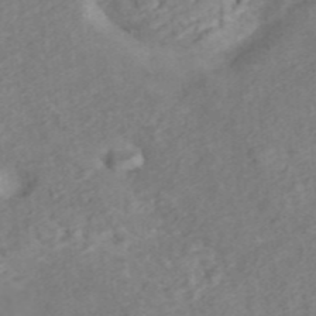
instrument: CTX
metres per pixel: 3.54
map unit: ANa
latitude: 45.2726
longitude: 22.4062
